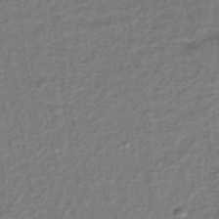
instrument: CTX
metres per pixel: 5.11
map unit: lHb
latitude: -35.1053
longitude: 65.4455
